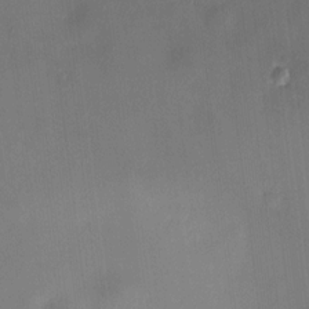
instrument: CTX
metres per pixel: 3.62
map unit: HNhu
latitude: 8.3656
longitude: 8.1039
